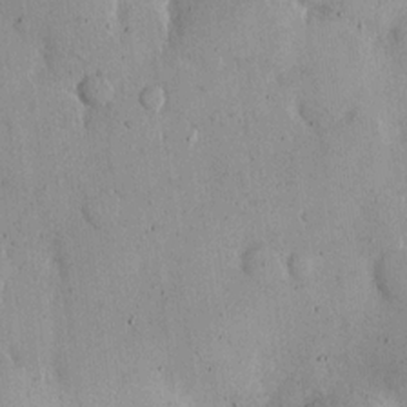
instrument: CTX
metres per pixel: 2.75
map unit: Hto
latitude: 9.4049
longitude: -59.5749
